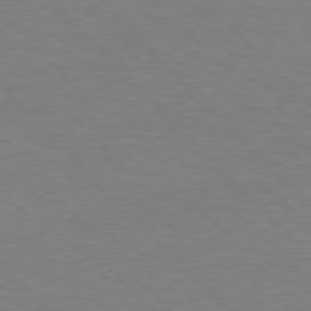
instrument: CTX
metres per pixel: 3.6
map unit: lApd
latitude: 77.2537
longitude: -59.3293
